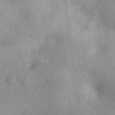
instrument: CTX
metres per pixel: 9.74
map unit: eHh
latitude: 30.9703
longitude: -73.1781
